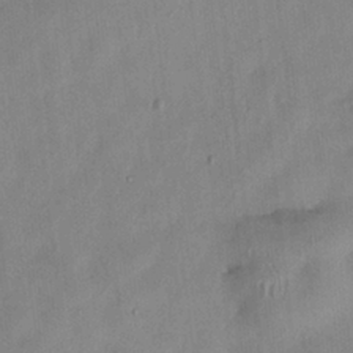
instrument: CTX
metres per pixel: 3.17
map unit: HNhu
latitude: 0.5357
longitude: -4.6679
